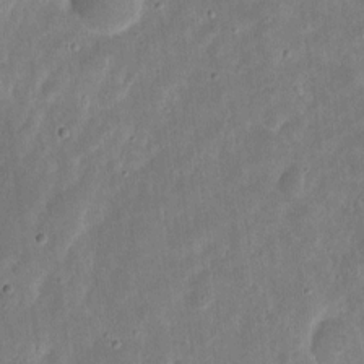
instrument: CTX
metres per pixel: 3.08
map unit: eHh
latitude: 9.7828
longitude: -72.4790
